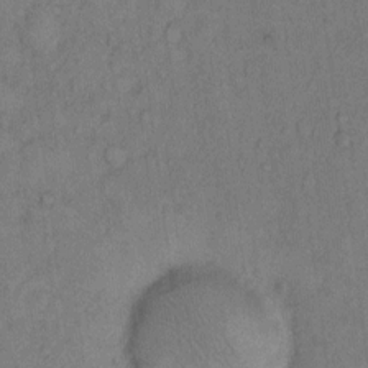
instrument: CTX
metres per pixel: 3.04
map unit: Hto
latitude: 9.3293
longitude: -58.6302
